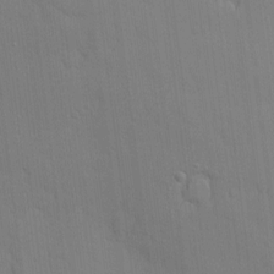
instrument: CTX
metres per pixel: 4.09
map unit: Hve
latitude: -10.7463
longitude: 175.7666
